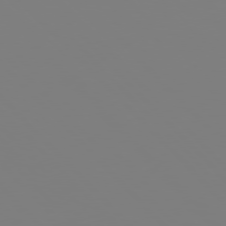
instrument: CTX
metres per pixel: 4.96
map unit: Hpe
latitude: 77.1025
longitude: -161.4993
